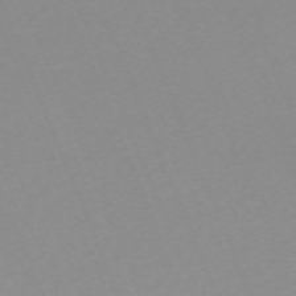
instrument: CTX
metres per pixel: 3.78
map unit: Nhu
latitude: -67.2187
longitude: 38.2362
